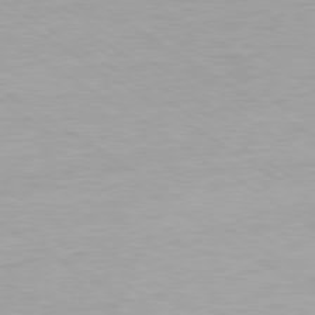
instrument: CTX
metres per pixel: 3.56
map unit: Ap
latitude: -80.0661
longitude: -58.1767
